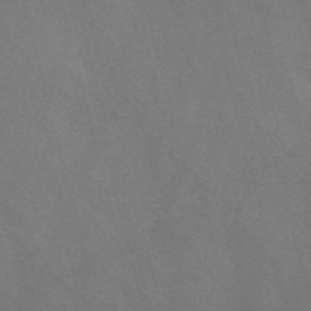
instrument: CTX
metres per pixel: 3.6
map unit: Nve
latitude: -57.6344
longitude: 64.4440
